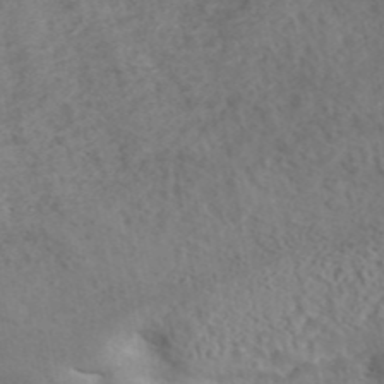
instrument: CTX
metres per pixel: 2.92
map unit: ANa
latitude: 43.4238
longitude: 27.4076
